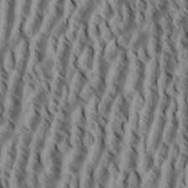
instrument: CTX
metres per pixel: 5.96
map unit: eHh
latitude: 34.7057
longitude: -137.8961
